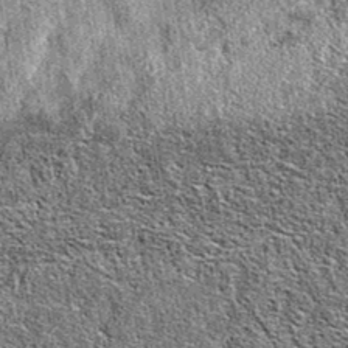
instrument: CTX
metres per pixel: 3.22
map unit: eAb
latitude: 37.1025
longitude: 105.9178
